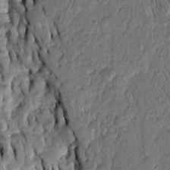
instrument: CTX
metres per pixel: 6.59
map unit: Htu
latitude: -3.8800
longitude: 156.4062
